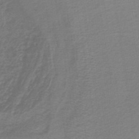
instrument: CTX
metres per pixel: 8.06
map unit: lHb
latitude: -41.3887
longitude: 59.7855
